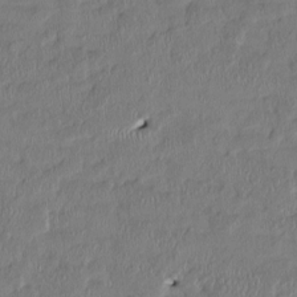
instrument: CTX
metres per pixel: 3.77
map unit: HNhu
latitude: 1.9906
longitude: -5.4804
